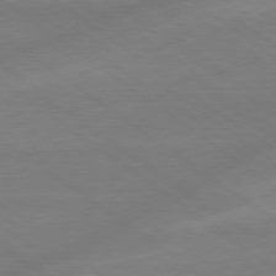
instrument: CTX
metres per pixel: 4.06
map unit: lApd
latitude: 79.0837
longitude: -142.1200
